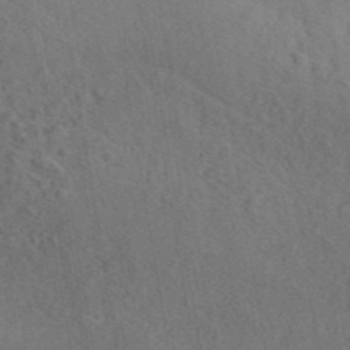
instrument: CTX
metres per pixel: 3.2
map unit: ANa
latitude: 41.4804
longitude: 52.4062
